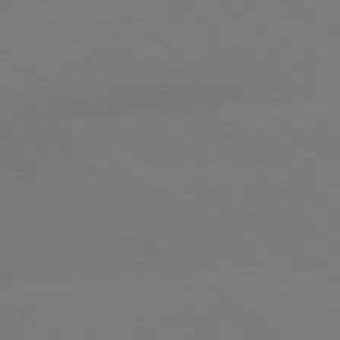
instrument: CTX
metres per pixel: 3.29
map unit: lApd
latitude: 79.2159
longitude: -151.2159
